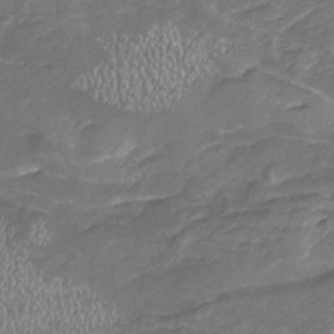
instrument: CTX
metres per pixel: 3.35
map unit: Nhu
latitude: -19.4832
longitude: -56.6301
